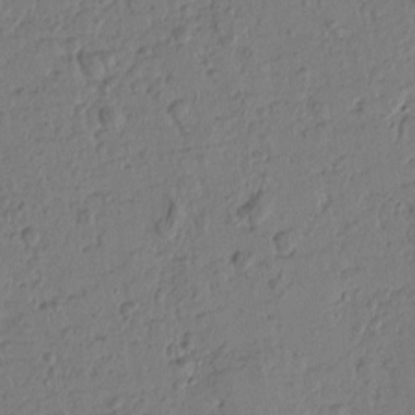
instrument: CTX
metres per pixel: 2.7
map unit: Htu
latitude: -0.9920
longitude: -176.7435
